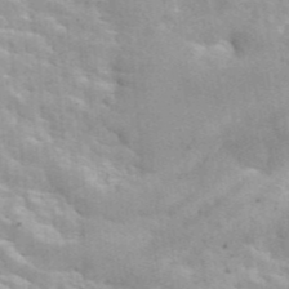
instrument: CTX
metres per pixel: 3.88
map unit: ANa
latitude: 46.3845
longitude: 26.8030
